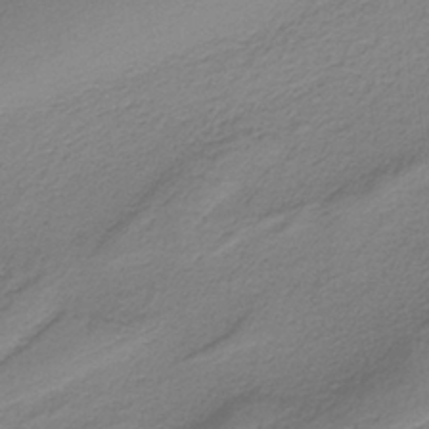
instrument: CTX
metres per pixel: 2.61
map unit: HNb
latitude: -37.8611
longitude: 53.5210
